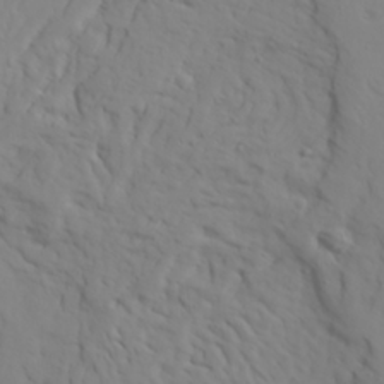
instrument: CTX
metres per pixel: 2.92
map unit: Ave
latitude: 23.6316
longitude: -132.8947
